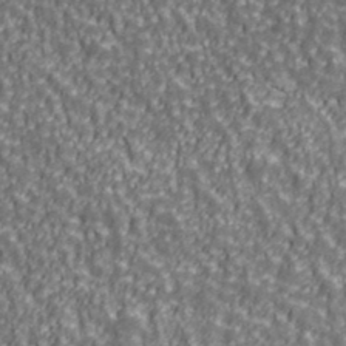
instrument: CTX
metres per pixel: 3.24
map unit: Ave
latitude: 41.5560
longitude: -113.1025
